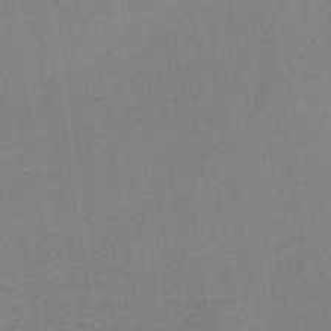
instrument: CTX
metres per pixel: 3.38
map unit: lHb
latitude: -35.0864
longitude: 64.0850
